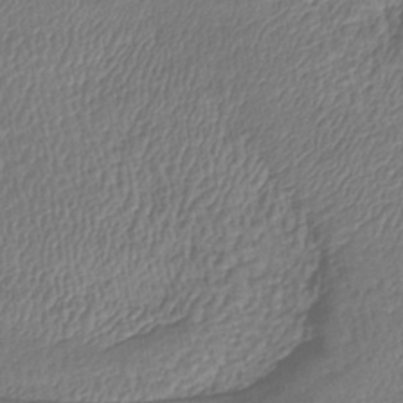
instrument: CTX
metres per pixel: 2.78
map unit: lHb
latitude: -41.6722
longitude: 69.6532
